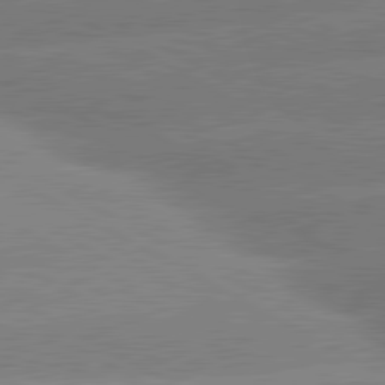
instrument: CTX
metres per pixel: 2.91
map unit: lApd
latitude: 80.8191
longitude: -155.5371
